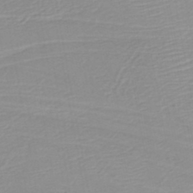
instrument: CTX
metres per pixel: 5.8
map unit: HNb
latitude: -45.4643
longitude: -43.8017
